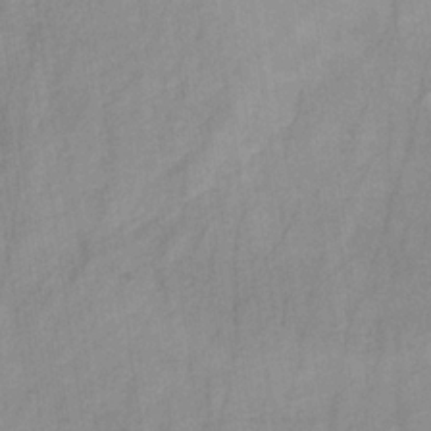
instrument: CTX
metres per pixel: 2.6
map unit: HNb
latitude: -31.4454
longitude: 63.4076
